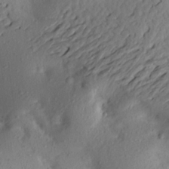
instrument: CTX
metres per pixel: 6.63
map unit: Aa
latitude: 20.3845
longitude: -146.3657
